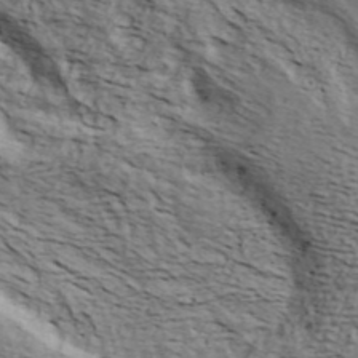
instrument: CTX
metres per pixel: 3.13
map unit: ANa
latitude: 42.7813
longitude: 48.3118
